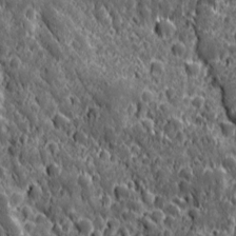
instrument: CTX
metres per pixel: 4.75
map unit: Ave
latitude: 12.4034
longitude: -104.8191
